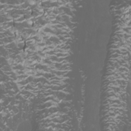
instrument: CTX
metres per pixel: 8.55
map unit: Htu
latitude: -5.2565
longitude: -88.5924
